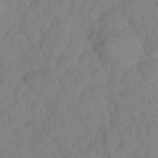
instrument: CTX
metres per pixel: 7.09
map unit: HNhu
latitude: -24.0850
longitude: 49.7100
